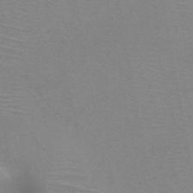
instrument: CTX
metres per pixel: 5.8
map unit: HNb
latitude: -45.9745
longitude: -42.5546
